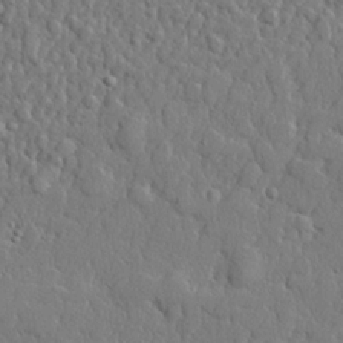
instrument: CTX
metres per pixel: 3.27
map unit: lHvf
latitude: 22.4412
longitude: 143.2376
